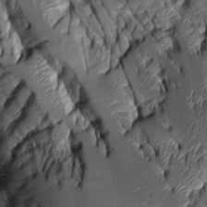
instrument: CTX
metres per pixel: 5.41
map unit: Aa
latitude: 8.1389
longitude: -128.5168
